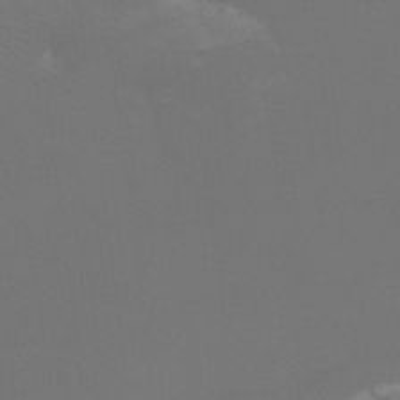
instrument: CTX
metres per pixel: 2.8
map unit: Htu
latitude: -13.4077
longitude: -48.2334
